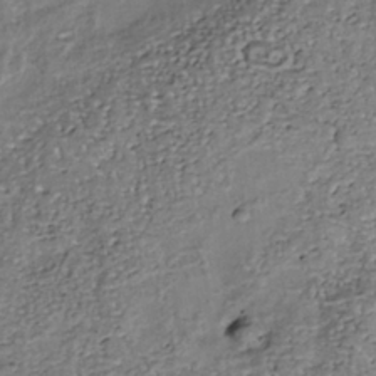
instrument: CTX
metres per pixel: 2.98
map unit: Nhu
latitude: -39.4644
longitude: -80.9325
